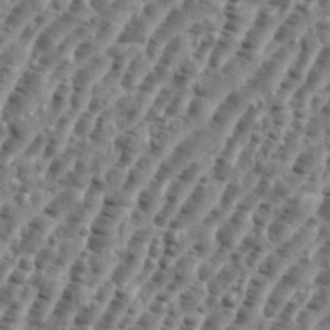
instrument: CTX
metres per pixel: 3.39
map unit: eHh
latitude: 35.9717
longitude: -135.7638
